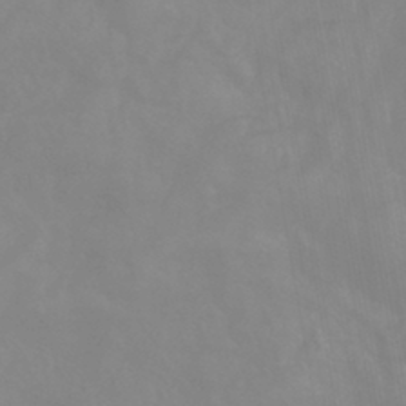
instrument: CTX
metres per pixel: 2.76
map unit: eHb
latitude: -44.3684
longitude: 81.2565
